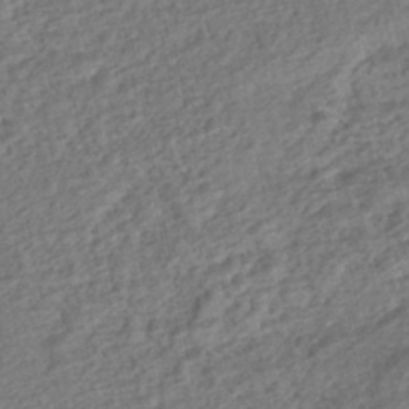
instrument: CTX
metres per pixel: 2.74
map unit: HNhu
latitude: -44.2551
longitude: 101.6343
